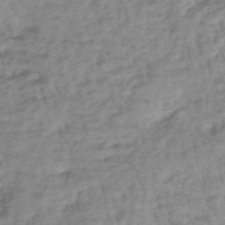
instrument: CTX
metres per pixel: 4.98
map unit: lHb
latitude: -40.1039
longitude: 71.4077
